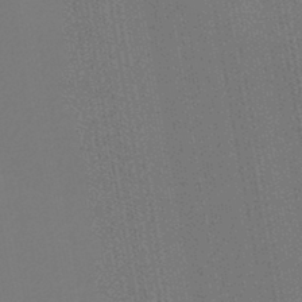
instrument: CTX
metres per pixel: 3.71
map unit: lHb
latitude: -45.4265
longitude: 74.4440
